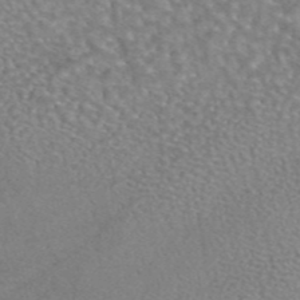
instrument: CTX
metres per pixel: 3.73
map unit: eAb
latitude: 44.8758
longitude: 107.0109
